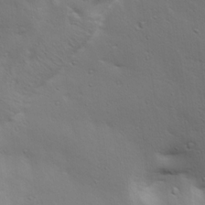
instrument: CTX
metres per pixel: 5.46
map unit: lAa
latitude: 18.6112
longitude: -138.3278
